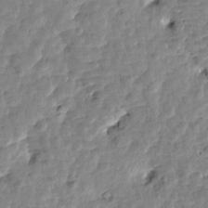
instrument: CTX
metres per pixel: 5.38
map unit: Htu
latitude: 1.6505
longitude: -179.4616
